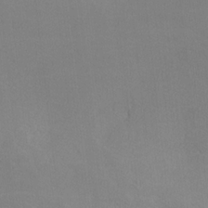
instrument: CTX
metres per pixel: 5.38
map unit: lHvf
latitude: -13.1242
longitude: -102.0255
